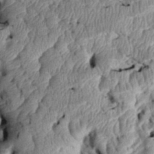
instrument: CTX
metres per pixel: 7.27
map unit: Htu
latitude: 3.0647
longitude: 149.9745
